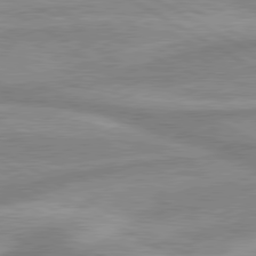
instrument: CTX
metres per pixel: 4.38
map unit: lApd
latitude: 80.1011
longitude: -173.4804
